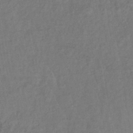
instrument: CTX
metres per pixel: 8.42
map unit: lHb
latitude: -39.7478
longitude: 69.0108
